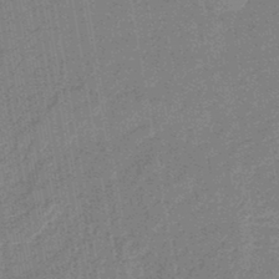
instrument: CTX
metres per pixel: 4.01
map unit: eHb
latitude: -44.7652
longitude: 86.7652
